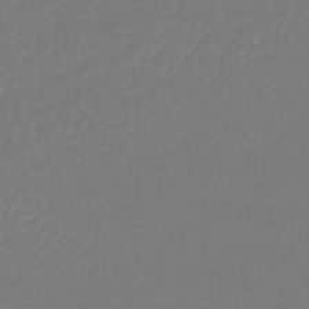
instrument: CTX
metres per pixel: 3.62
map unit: lHb
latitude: -42.6140
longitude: 60.5007
